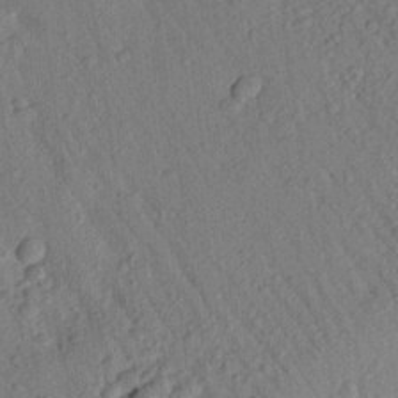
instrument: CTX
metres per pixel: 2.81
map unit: Aa
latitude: 23.1970
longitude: -147.5560
